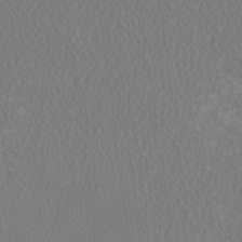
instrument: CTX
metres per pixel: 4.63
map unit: HNhu
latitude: 1.1025
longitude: -0.0822
